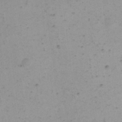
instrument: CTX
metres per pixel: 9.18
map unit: eHh
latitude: 16.1011
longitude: -67.9150
